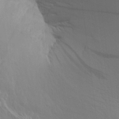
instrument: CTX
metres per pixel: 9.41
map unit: Aa
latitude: 15.8395
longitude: -145.6694
